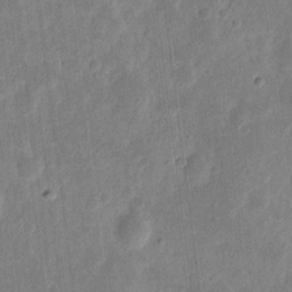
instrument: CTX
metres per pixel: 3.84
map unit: eHh
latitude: 7.8394
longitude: -71.1592
